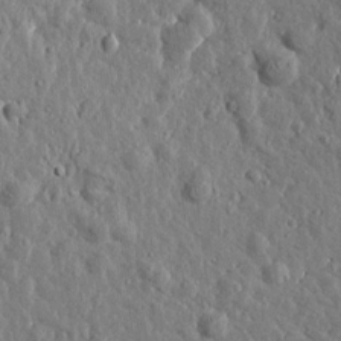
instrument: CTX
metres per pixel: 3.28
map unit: Htu
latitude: 0.8002
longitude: -178.8947
